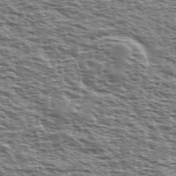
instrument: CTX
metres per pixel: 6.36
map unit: Ave
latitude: 38.0255
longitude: -112.6301
